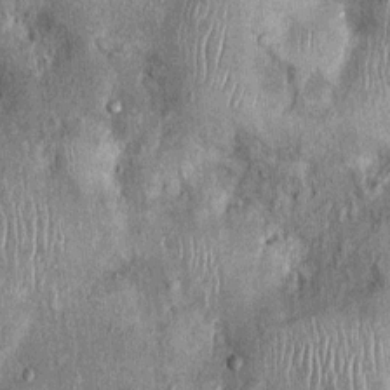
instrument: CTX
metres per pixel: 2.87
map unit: Nhu
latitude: 0.5356
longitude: -16.3278
